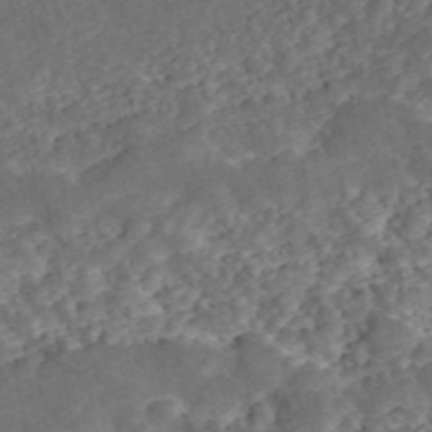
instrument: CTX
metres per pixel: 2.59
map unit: ANa
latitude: 46.8380
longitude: 50.2361
